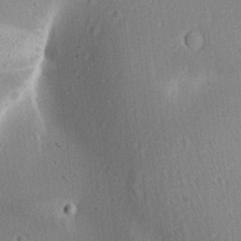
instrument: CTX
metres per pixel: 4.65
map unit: Aa
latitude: 12.5735
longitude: -143.4993
